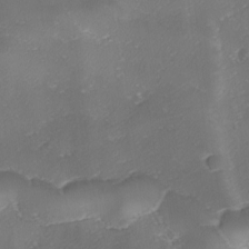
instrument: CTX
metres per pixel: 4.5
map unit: Ave
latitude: -9.9178
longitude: -122.3089
